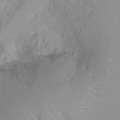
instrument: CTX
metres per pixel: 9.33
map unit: Ht
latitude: -8.2361
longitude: -35.9150
